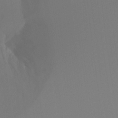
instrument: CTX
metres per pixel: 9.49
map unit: Hto
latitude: -8.1795
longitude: -48.9325
